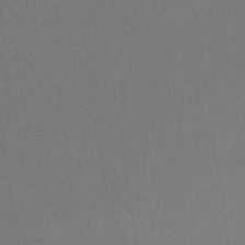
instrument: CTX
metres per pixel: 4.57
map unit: HNb
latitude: -33.8801
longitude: 54.4818
